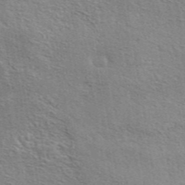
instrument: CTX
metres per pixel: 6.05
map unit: eAb
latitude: 44.0255
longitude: 112.2173
